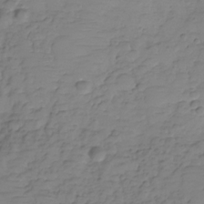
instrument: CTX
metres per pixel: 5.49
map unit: Hve
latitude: -29.5210
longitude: 90.7841
